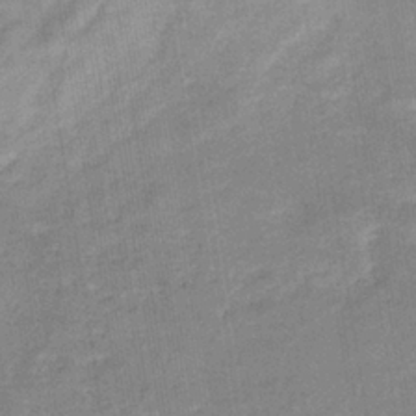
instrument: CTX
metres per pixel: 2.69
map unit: eHb
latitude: -35.6533
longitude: 74.3873
